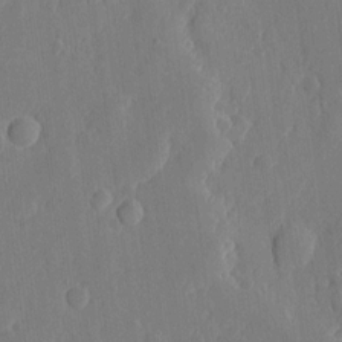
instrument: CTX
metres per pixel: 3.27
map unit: eHh
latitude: 6.1956
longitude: -72.9325
